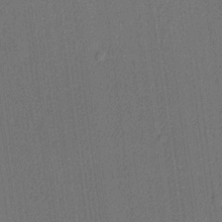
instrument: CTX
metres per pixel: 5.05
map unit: lHvf
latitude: 20.8758
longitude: 141.7289
